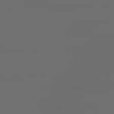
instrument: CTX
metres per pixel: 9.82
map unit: lApd
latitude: 79.3482
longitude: -138.7435
